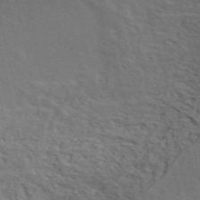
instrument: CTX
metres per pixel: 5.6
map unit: ANa
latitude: 48.9703
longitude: -73.3860
